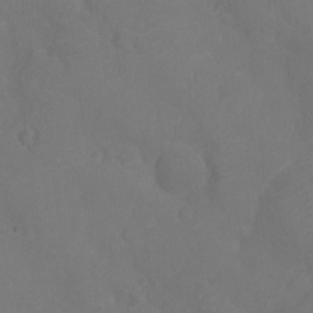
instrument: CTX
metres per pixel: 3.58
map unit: Ht
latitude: -11.1242
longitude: -20.7813
